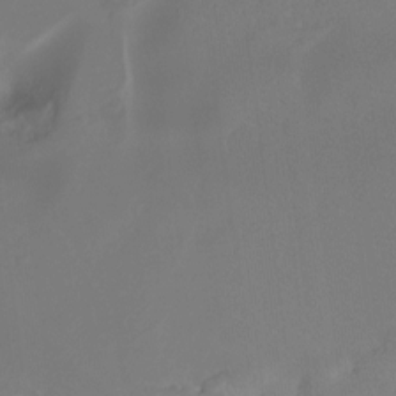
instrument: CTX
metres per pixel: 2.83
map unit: Nhu
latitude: -8.8597
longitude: -42.5735
